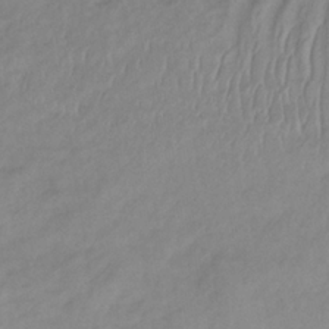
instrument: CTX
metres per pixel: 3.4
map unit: lHb
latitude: -34.1228
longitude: 66.2928
